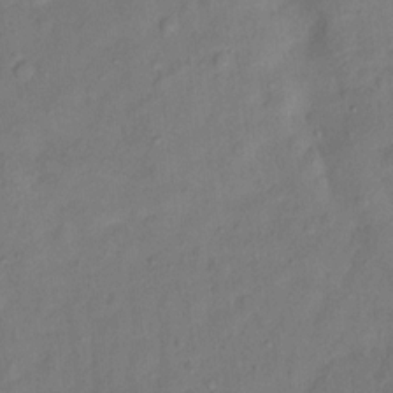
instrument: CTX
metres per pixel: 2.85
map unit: Ht
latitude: 11.8961
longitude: -40.0822
